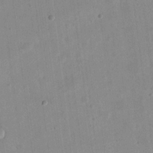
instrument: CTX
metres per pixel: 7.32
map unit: eHh
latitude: 20.8569
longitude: -69.9339
